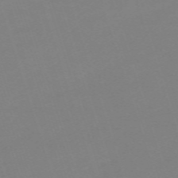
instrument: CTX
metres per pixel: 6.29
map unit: eHh
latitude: -63.2565
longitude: 49.3888
